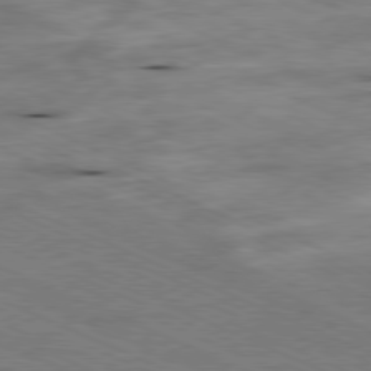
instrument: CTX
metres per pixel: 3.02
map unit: Ap
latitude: -80.7841
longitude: -74.8002
